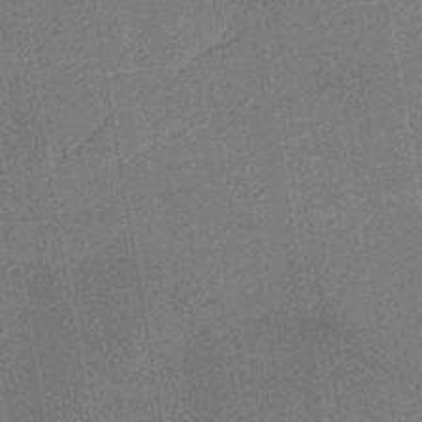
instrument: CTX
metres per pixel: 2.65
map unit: HNb
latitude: -35.7100
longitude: 59.2375
